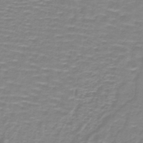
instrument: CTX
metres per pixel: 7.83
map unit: lHb
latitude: -41.1998
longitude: 56.7085
